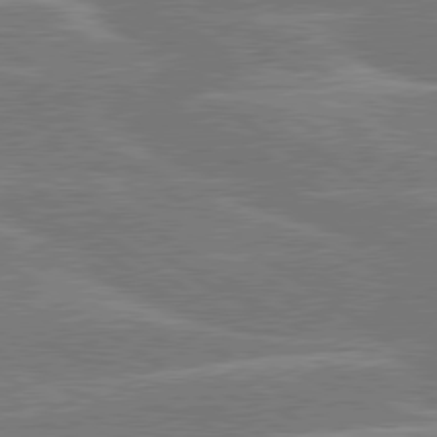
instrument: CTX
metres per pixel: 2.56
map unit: lApd
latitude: 79.7450
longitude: -121.3482
